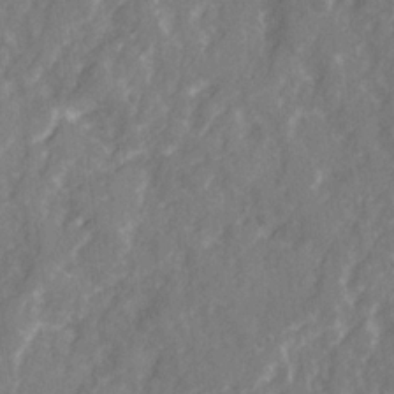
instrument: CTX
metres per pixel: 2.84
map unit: Ave
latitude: 21.6505
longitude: -132.4790
